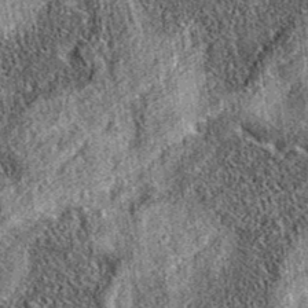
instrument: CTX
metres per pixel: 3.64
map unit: eAb
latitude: 36.7435
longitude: 109.1809
